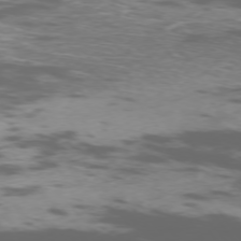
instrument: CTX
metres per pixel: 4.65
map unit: Ap
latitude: -76.8597
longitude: -68.3090
